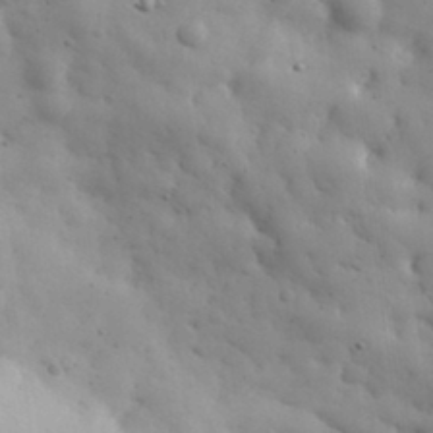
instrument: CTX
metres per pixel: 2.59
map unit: eHh
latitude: 31.1970
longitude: -73.4805
